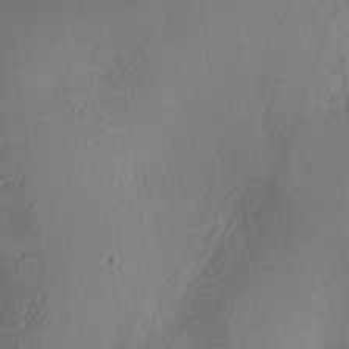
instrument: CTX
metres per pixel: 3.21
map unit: lAa
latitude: 3.2726
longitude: -115.6504
